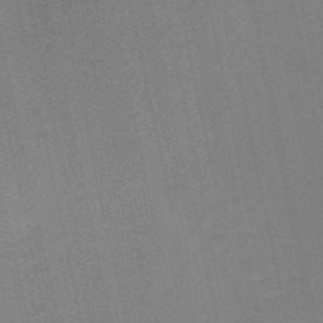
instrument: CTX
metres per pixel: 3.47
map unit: HNb
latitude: -52.6329
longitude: -47.5938
